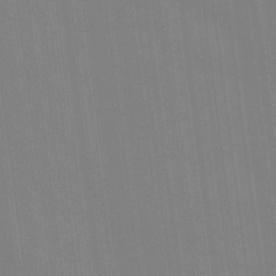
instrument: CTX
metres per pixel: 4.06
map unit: Ave
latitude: 15.0270
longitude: -130.1767
